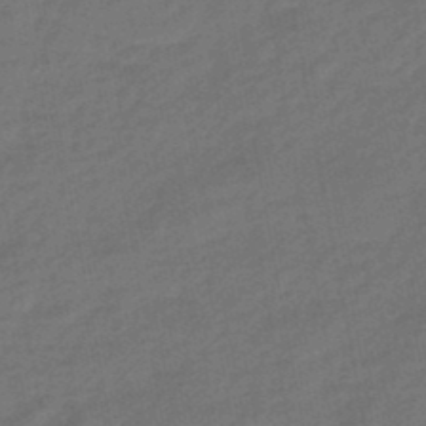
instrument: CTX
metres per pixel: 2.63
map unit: eHb
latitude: -47.4454
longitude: 85.7288
